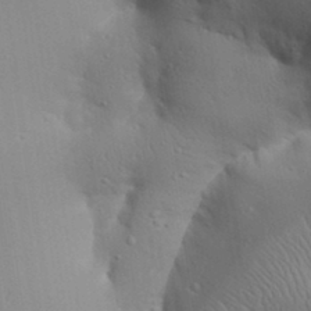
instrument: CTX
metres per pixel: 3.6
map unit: Aa
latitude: 32.1956
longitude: -143.9906
